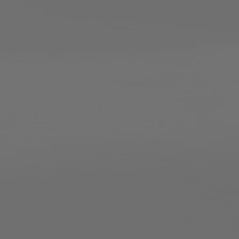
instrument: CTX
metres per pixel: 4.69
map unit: lApd
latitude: 79.8584
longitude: 160.3873
